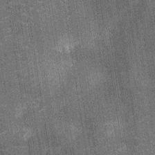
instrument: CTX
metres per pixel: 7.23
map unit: Ht
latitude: -12.7274
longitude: -21.5938
